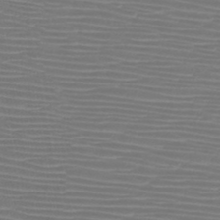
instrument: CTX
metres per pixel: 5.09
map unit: HNb
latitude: -46.8786
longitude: -42.2901
